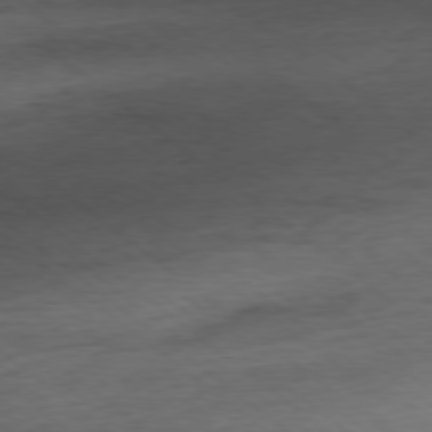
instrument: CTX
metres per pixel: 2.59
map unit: Ap
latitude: -78.5951
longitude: -92.3656
